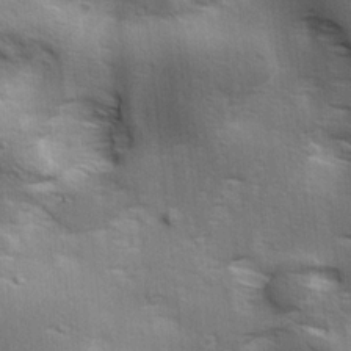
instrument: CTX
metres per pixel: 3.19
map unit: lAa
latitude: 18.4601
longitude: -138.1578
